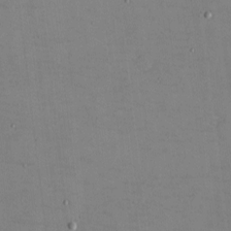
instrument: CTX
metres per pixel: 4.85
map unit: eHh
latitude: -5.3320
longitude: -82.8002
